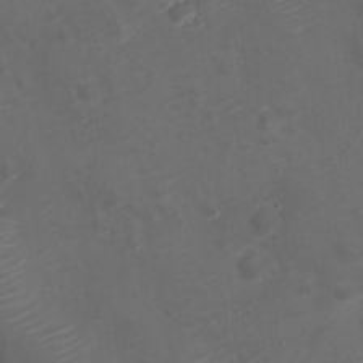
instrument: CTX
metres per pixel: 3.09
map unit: Nve
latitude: -20.1605
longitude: 106.4062
